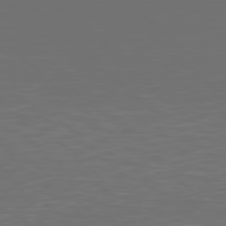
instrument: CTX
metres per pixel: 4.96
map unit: Hpe
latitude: 77.8016
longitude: -168.7435
